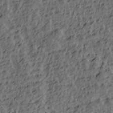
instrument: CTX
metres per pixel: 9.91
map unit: lAa
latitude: 4.2145
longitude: -113.5371
